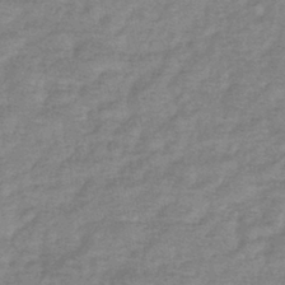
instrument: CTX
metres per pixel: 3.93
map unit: eHb
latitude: -40.0094
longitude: 80.5952
